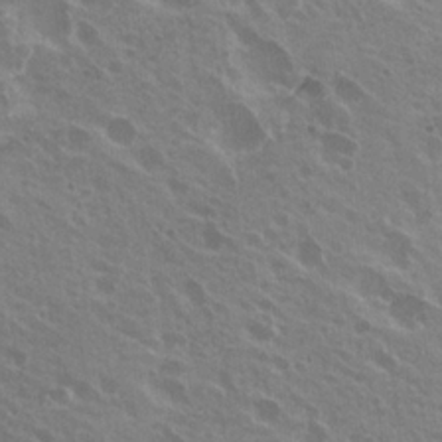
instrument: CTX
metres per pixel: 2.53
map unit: Nhu
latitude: 20.7435
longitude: -30.8002
